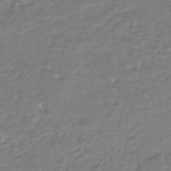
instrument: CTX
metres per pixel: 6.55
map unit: HNhu
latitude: -45.5966
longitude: 95.8233
